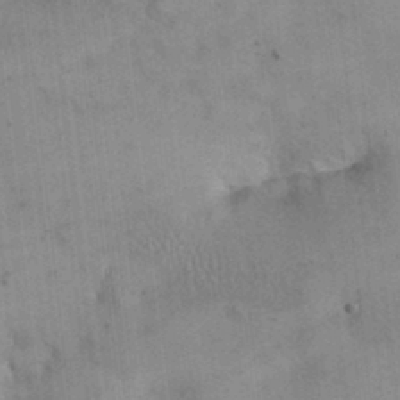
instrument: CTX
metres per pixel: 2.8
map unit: eHh
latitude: 24.4034
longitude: -65.2726
